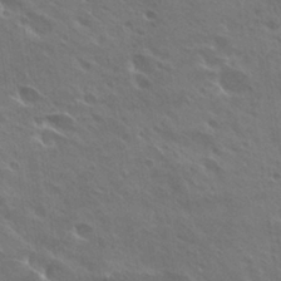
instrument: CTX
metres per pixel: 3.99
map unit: Hto
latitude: 27.8206
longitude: -40.9324
